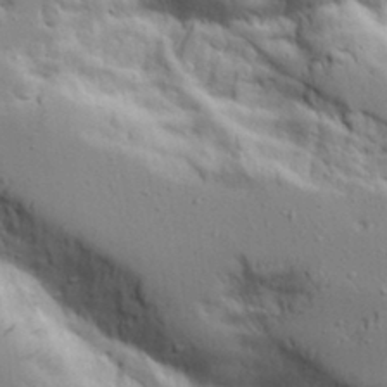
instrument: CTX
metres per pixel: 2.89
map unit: Aa
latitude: 16.6302
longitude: -125.3292
